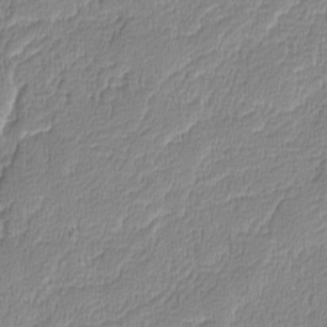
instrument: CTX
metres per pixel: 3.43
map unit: lAvf
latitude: -8.3306
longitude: -114.0822
